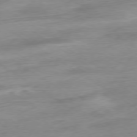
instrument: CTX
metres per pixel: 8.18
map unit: Hpe
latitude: -79.1620
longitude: -16.4034
